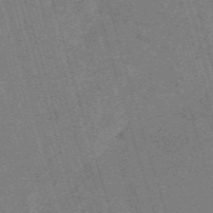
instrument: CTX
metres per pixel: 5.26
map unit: HNb
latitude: -53.7288
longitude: -48.2900
